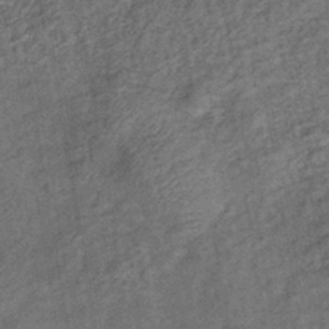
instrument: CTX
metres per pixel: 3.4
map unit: eHb
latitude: -39.5021
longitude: 77.7478
